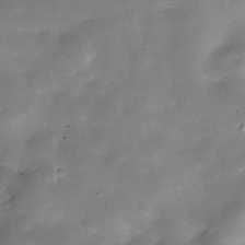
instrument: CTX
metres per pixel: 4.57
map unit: Hve
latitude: -31.0486
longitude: 93.4265
